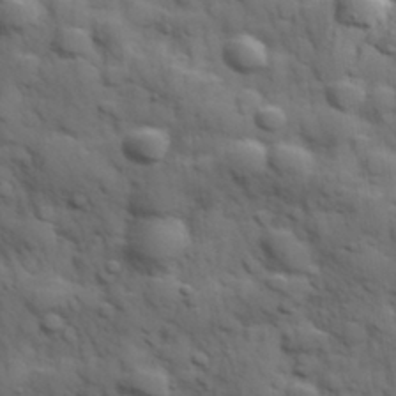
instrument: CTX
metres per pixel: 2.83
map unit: Hve
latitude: 31.8395
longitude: 150.6329
